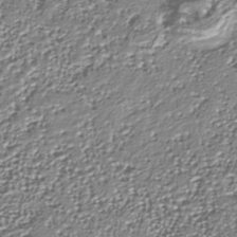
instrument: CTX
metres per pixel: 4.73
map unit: Nhu
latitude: -37.7855
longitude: -82.2333
